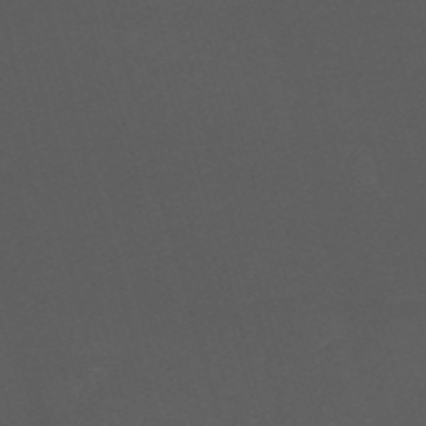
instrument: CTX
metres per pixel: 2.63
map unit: HNb
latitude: -53.6721
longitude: -49.9528
